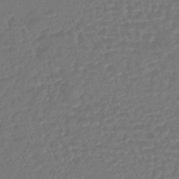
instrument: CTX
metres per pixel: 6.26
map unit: lHb
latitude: -43.1998
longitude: 75.6911
